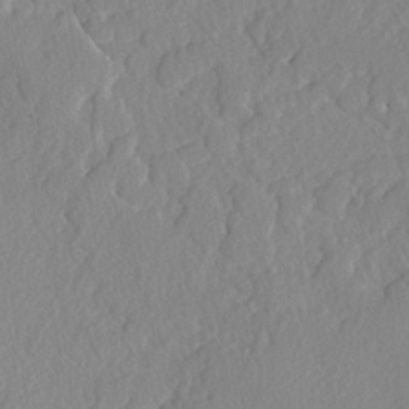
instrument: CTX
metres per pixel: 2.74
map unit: lAvf
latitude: -4.7085
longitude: -108.7624
